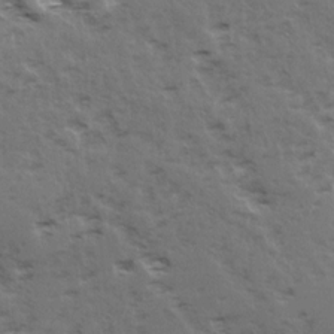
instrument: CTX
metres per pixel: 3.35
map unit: Ave
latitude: 15.3293
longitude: -103.8961
